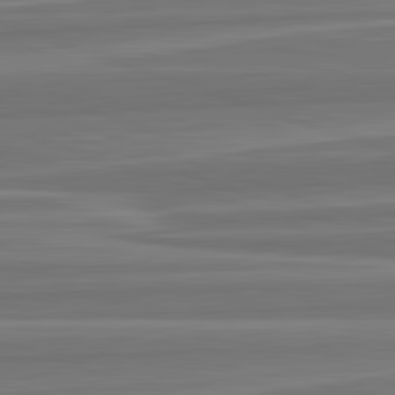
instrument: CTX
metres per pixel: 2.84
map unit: lApd
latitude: 82.8380
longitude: 169.6532
